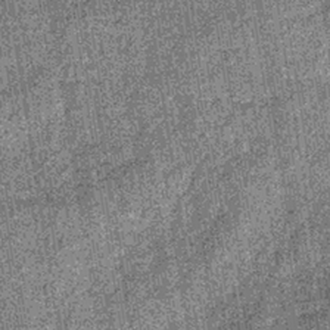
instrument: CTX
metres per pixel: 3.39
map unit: lHb
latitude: -38.2550
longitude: 64.5952
